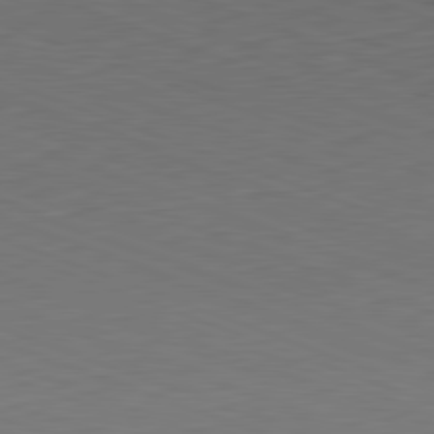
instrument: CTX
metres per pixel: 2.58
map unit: Hpe
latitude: -82.4818
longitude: 15.1243
